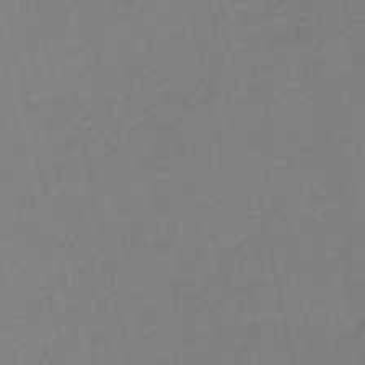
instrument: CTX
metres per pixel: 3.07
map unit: HNb
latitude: -46.3306
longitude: -41.5938
